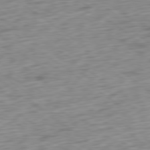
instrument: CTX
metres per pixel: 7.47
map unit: Ap
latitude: -79.7855
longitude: -69.9528
